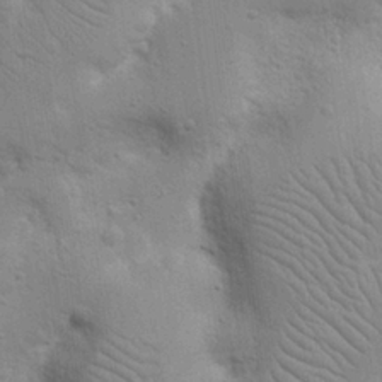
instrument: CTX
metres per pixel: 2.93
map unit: Nhu
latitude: 17.1781
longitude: -74.8947
